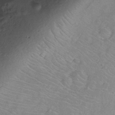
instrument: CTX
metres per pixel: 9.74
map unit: Nhu
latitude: -12.0850
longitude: -23.2348
